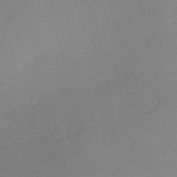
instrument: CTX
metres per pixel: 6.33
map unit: HNb
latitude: -52.8030
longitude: -39.4426
